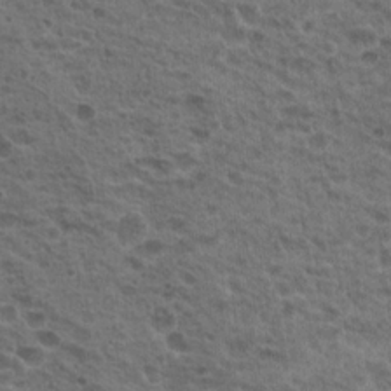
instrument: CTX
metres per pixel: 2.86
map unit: Hto
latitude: 19.2159
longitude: -31.8962
